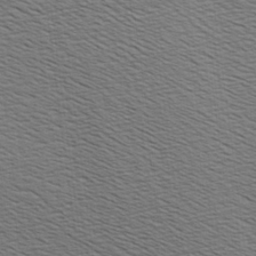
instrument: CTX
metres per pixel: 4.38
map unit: Hve
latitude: 3.1214
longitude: -125.3670
